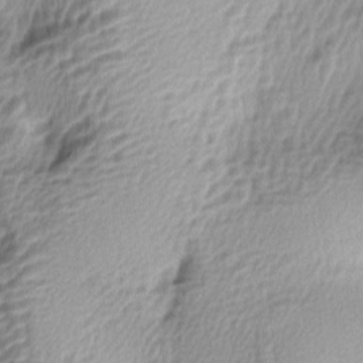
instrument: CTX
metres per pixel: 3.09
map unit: lAa
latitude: -5.0675
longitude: -122.5924
